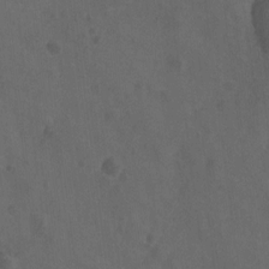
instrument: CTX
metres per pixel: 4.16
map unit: Hto
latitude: -10.1039
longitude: -36.4223
